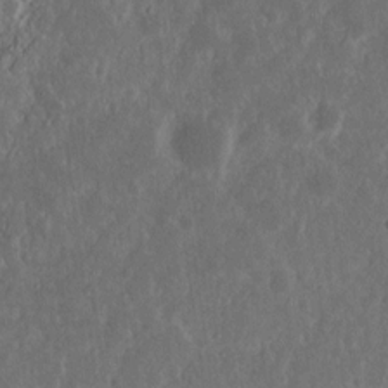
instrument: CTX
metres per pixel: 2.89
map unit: Nhu
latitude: 14.5357
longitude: -72.9703
